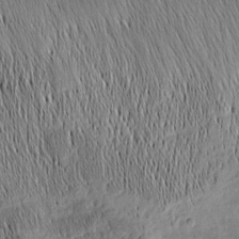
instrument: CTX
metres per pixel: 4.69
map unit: Nhu
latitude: -5.3698
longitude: -151.5938
